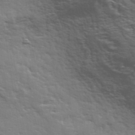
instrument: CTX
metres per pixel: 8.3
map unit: eHh
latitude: 35.6316
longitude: -80.9703
